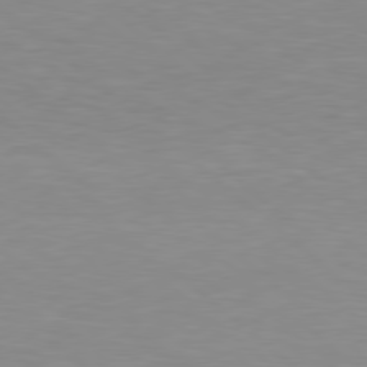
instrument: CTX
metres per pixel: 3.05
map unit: Hpe
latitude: 78.1767
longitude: -149.2348
